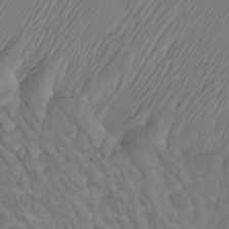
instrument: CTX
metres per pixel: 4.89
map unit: Htu
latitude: -6.6140
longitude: -69.8772
